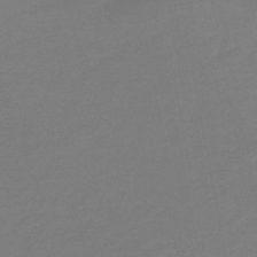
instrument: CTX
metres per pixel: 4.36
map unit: eHb
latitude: -47.1431
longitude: 88.7652
